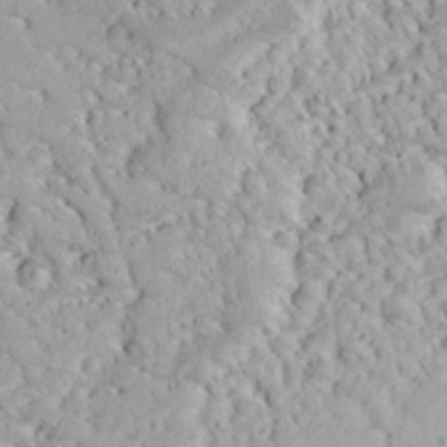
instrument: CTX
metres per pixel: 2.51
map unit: Aa
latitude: 13.5749
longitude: -140.4601
